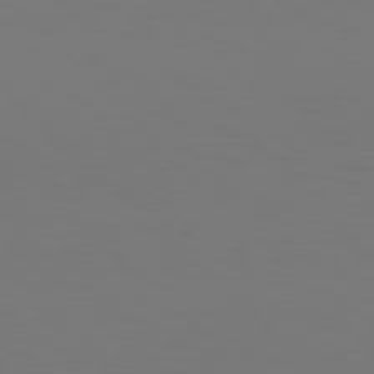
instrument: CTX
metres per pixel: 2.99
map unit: Hpe
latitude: 77.1214
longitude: -133.5749
